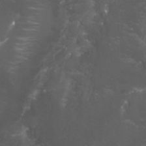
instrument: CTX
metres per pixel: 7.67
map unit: Nhu
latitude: 27.1403
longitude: -60.7057
